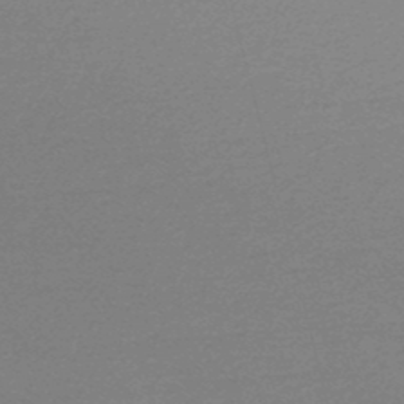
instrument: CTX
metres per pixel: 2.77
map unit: lHb
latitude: -47.7099
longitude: 67.8233
